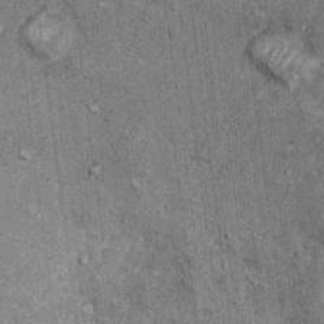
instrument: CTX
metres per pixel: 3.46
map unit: Ht
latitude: 9.3482
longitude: -38.0822
